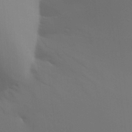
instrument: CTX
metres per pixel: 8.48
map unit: Aa
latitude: 26.3467
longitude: -131.4049
